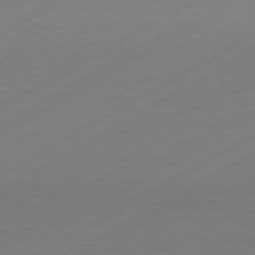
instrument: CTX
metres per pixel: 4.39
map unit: Hpe
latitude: -81.0865
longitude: 14.1228
